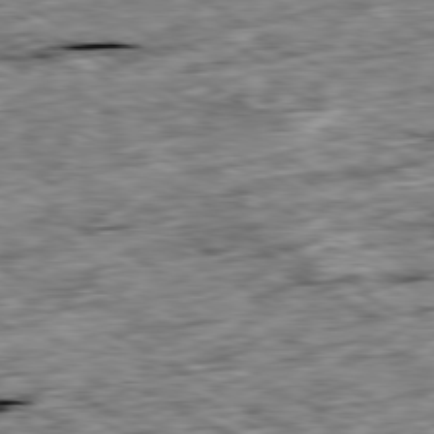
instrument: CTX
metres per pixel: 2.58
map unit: Ap
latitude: -80.1795
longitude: -90.1389
